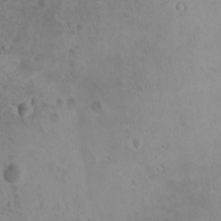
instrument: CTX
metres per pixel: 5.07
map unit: Ave
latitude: 10.9892
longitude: -104.0255
